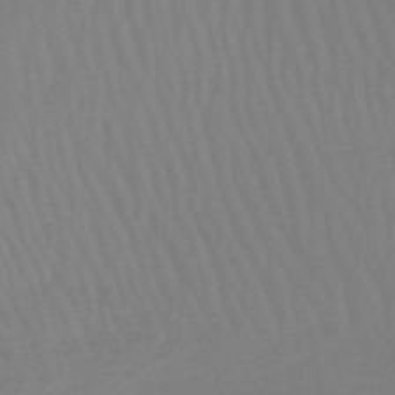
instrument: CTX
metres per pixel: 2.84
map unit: lHb
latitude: -45.6533
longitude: 72.0472
